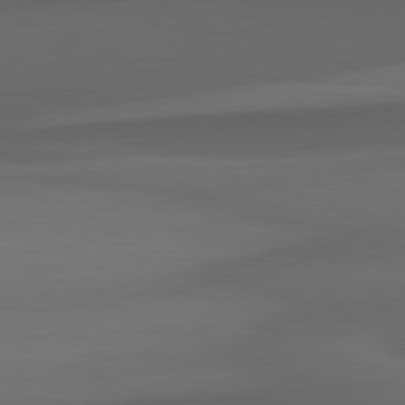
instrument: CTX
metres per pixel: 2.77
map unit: lApd
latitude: 82.4412
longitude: 143.9556
